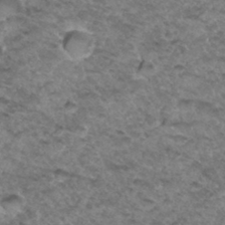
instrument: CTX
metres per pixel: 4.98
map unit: Hto
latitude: 33.7639
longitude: -48.4223
